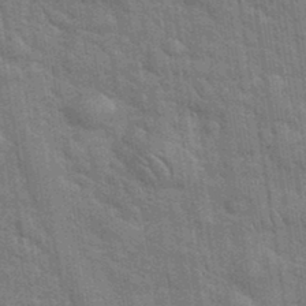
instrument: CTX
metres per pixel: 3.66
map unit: eHh
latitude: 36.7058
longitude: -65.7261
